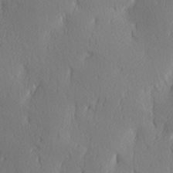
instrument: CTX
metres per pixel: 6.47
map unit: Ave
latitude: 3.1781
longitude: -112.6679
